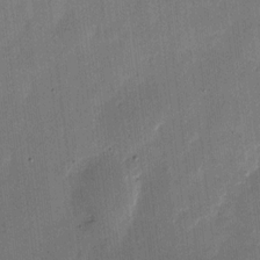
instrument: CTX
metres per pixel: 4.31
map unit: eHh
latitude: 11.4427
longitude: -68.6491
